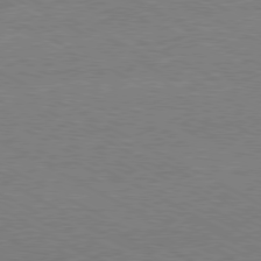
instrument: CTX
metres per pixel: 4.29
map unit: Ap
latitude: -80.5007
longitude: -85.9150
